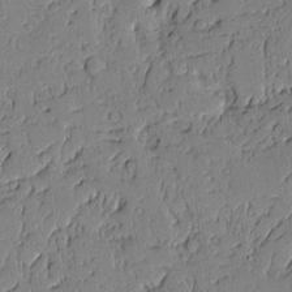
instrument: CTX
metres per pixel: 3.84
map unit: Aa
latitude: 11.0836
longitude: -128.7246
